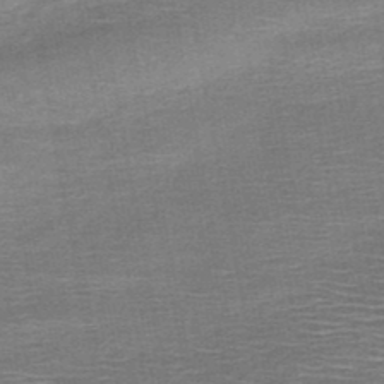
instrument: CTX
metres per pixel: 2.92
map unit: HNb
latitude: -48.2929
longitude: -42.4034
